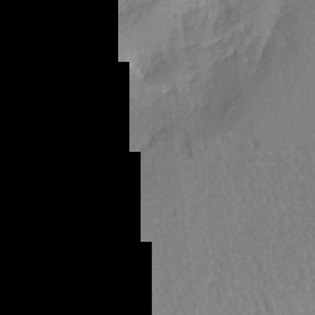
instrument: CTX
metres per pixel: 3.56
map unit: Aa
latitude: 18.0822
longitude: -143.1592
